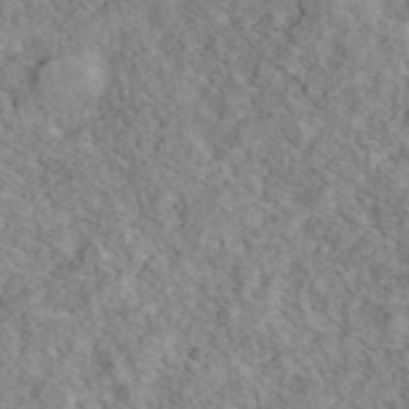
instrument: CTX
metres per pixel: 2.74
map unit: eAb
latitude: 45.2537
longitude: 116.7463
